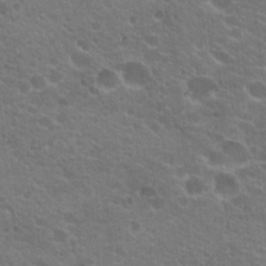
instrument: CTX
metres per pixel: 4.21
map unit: Hto
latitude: 20.1767
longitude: -35.8016
